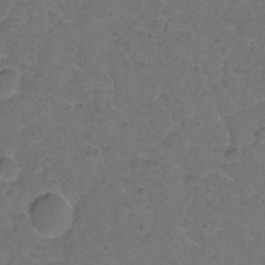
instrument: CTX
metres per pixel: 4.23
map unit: Hto
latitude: -2.5762
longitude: -34.7435
